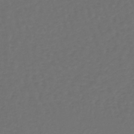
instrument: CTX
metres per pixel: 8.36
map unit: lHb
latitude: -39.5777
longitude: 63.2376
